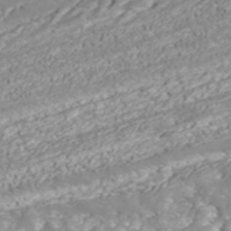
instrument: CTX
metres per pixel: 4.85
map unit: ANa
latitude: 41.8583
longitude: 28.8786
